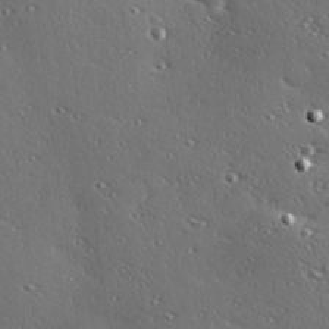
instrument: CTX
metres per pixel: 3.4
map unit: Hve
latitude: 27.2726
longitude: -92.5356
